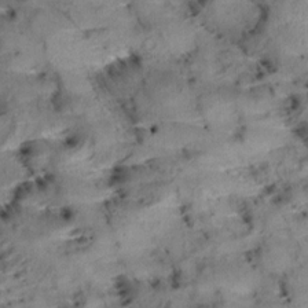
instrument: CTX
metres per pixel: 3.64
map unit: Aa
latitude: 9.6883
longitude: -140.7624
